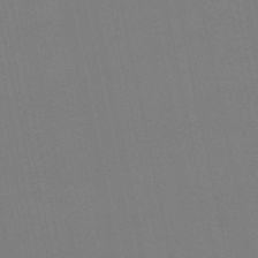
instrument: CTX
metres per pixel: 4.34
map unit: eHb
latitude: -50.4818
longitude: 71.1431
